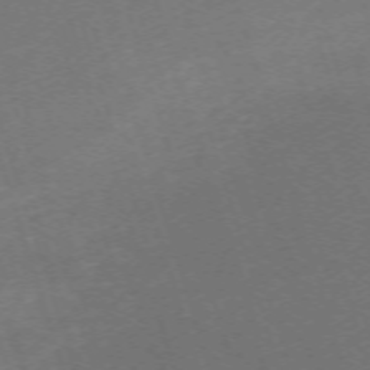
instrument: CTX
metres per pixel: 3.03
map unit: Nhu
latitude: -68.2739
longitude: 37.1242
